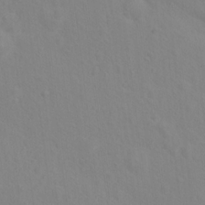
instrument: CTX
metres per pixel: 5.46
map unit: Nhu
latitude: 16.8947
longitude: -33.6316
